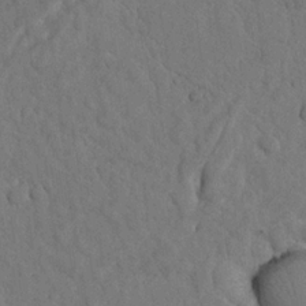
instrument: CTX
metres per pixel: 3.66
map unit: Nhu
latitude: 21.0837
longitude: -75.1214
